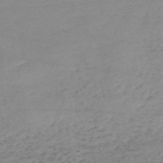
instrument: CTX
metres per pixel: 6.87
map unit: HNb
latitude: -54.2362
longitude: -44.3467
